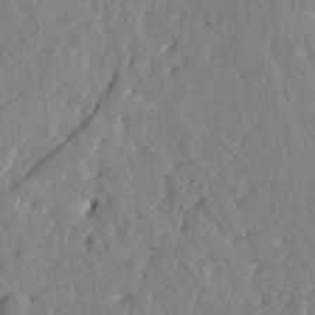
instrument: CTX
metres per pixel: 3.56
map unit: Htu
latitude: 1.3481
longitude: 179.5966
